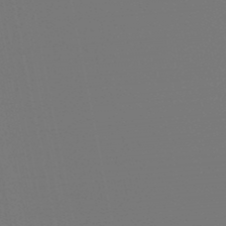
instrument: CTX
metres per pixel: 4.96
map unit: eHb
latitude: -49.8801
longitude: 78.6518
